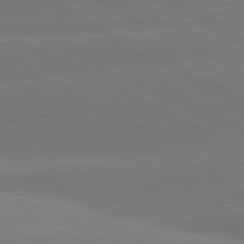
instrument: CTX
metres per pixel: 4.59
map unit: lApd
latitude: 81.0458
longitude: -153.8584
